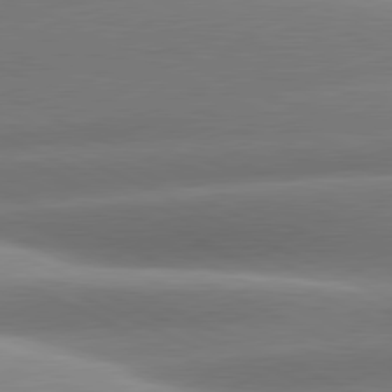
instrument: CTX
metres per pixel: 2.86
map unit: lApd
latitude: 81.0269
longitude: -159.8961
